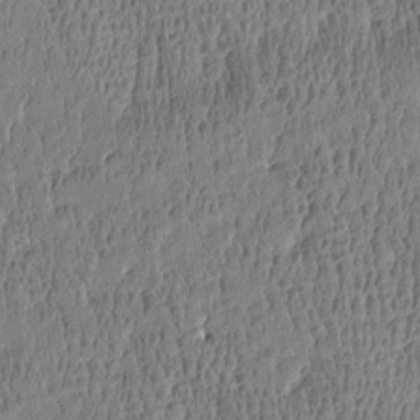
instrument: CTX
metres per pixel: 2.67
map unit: Htu
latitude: -4.6140
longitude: 175.4832
